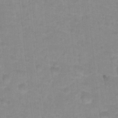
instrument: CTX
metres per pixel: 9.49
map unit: Hto
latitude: 16.8758
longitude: -35.1970
